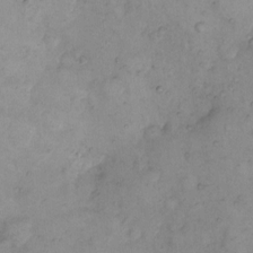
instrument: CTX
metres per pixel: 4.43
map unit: eHh
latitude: 10.9136
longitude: -62.7813
